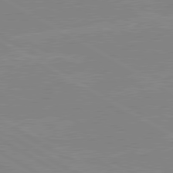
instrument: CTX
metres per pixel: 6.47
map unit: lApd
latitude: 80.1389
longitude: -126.9325
